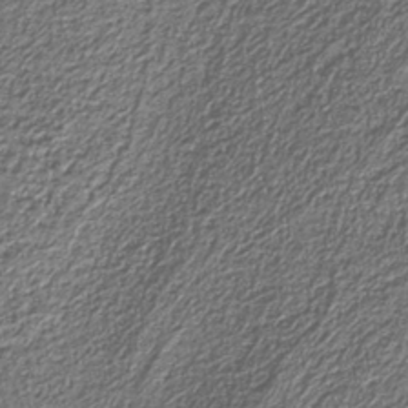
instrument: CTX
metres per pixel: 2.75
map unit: eAb
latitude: -39.8611
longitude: 51.4265
